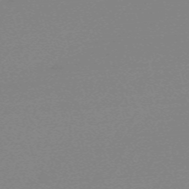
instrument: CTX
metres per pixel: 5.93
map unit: eHh
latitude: -61.2187
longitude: 52.1794
